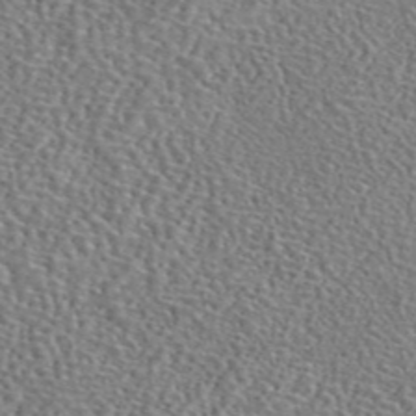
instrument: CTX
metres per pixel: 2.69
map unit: eAb
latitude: 45.1214
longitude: 111.5777
